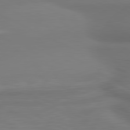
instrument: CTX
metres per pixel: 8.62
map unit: lApd
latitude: 81.3482
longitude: 172.8030
